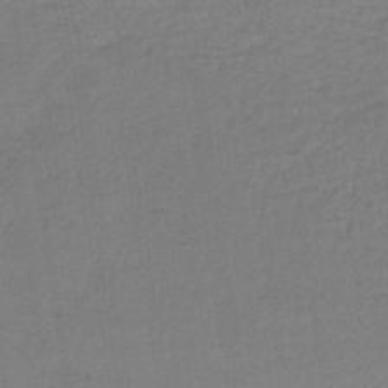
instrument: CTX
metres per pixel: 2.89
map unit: lHb
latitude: -34.7085
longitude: 63.4832
